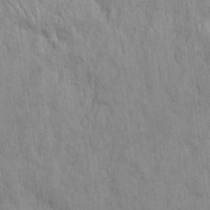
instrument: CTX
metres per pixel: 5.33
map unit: eHh
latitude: 19.1781
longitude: -61.9906
